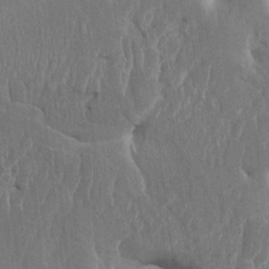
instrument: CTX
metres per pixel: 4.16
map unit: HNhu
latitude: 4.3089
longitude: -6.5357
